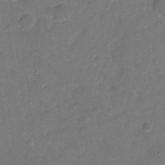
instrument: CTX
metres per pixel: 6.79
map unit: Hto
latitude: 4.5546
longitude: -61.2537
